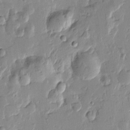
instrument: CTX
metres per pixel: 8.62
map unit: Htu
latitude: -0.4440
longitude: -177.5560
